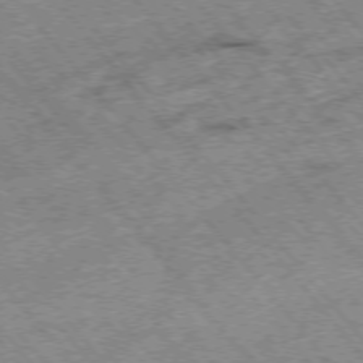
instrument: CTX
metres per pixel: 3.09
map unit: Hpe
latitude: -75.6155
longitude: -17.9339
